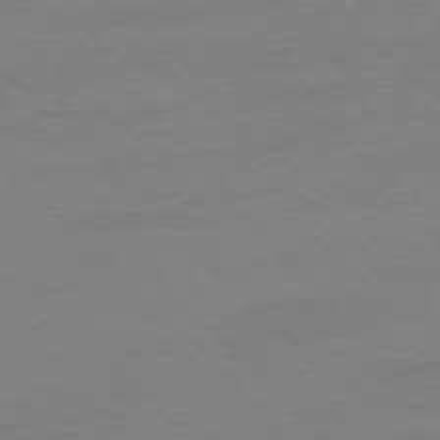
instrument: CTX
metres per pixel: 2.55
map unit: Ap
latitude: -76.9920
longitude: -70.5923
